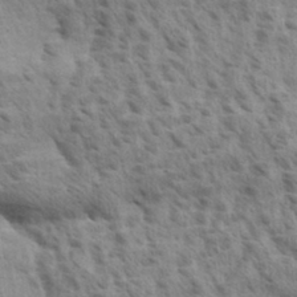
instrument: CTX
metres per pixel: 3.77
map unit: Aa
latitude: 33.1970
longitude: -140.8569
